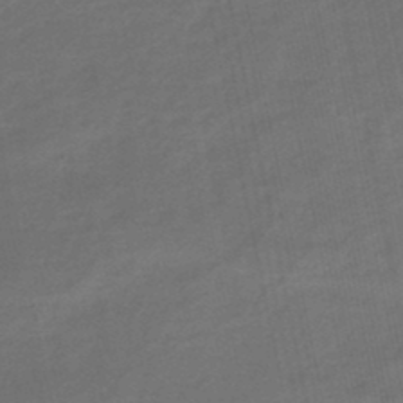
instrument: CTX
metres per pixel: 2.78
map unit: eHb
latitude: -46.2550
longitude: 87.7100
